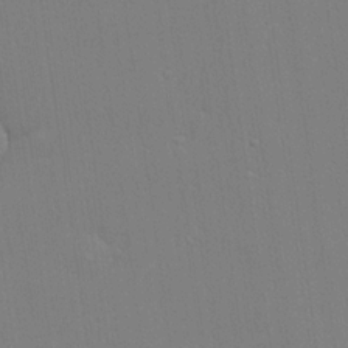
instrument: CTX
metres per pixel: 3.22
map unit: lHvf
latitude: 21.0081
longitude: 142.5384
